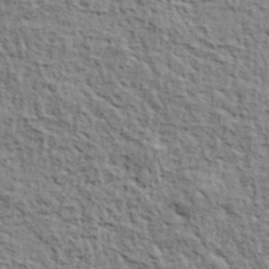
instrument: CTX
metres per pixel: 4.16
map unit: eHh
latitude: 37.7639
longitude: -81.9150
